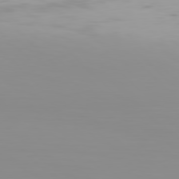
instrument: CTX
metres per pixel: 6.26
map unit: Hpe
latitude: 77.4426
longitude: -135.9339
